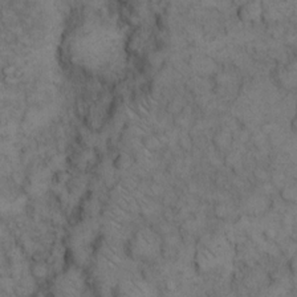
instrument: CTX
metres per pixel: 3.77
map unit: eHh
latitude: 12.3467
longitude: -63.3860
